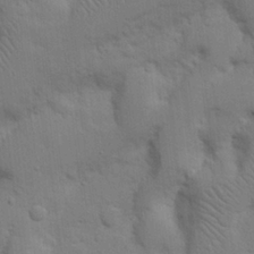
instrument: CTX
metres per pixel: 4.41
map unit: Nhu
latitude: 17.8583
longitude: -75.1214
